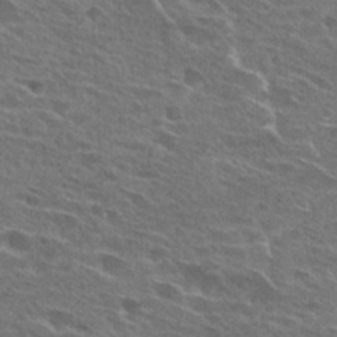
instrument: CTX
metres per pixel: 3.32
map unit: Hto
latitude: 26.2334
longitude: -43.8772
